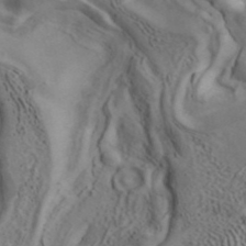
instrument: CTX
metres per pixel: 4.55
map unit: ANa
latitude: 41.2915
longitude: 14.8975
